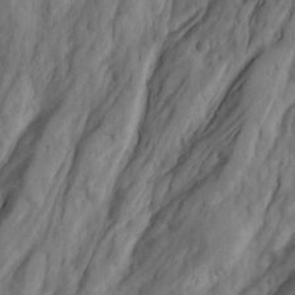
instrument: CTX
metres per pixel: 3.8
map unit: Ave
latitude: 23.1025
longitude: -133.0081
